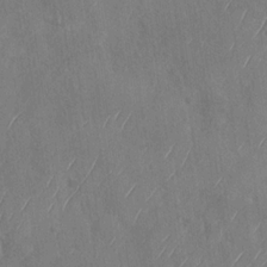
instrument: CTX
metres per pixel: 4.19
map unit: Nhu
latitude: -29.6911
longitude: -59.6694
